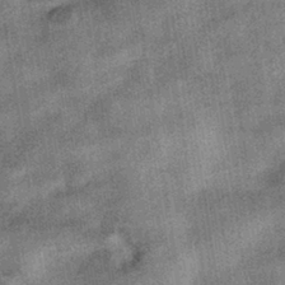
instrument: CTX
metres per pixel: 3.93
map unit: HNhu
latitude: -40.1983
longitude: 96.3118
